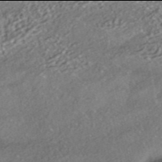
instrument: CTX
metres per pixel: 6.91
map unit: ANa
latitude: -42.0094
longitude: 104.0094
